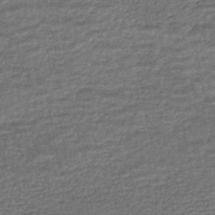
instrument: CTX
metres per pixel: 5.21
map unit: HNhu
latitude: -45.7478
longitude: 102.6141
